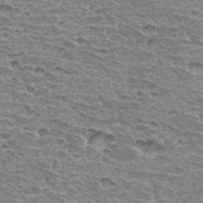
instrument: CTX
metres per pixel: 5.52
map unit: Hto
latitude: 33.0647
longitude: -39.8016
